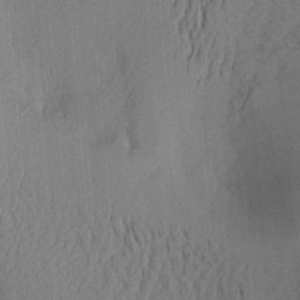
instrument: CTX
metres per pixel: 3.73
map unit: Aa
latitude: 20.3279
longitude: -143.9528
